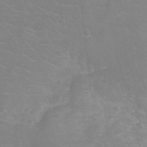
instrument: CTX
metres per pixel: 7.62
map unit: Ht
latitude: -7.5210
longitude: -20.8569
